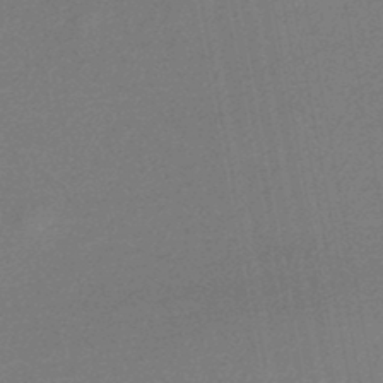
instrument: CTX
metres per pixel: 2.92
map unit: lHb
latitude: -47.1053
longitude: 72.0472
